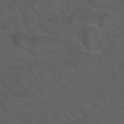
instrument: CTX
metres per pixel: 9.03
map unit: Nhu
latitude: 29.3481
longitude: -50.3656
